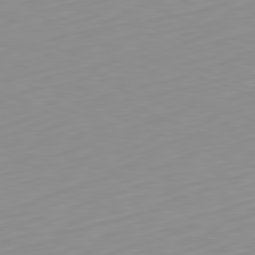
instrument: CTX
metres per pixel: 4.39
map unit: Hpe
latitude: -82.1606
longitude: 17.3321
